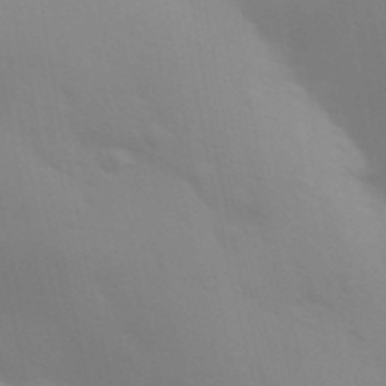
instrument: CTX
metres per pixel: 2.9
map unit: Aa
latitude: 32.6113
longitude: -145.2726
